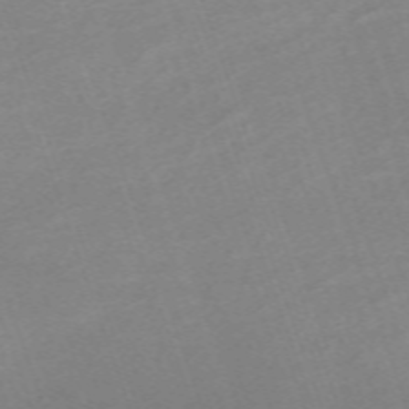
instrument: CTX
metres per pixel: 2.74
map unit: eHh
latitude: -64.5196
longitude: 50.5196
